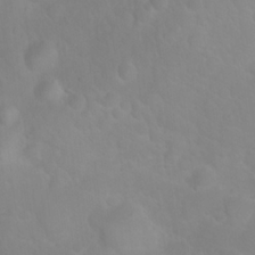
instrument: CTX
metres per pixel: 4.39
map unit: eHh
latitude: 25.0647
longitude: -63.1781
